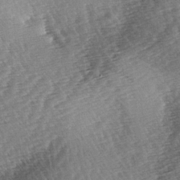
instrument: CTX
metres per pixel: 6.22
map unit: lAa
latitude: -3.6154
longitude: -126.5357
